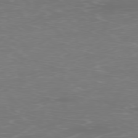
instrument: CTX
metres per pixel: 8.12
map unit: Ap
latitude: -78.5951
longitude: -97.1025
